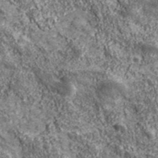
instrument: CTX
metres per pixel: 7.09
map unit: eHh
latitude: 43.1592
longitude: -89.4805
